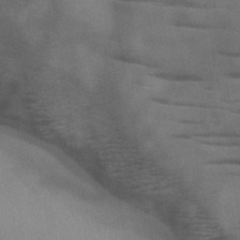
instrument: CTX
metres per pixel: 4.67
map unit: HNb
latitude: -46.2172
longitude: -45.1214
